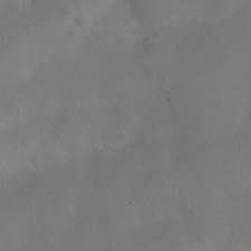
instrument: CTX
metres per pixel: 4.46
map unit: eHh
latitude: 25.8961
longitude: -67.7638
